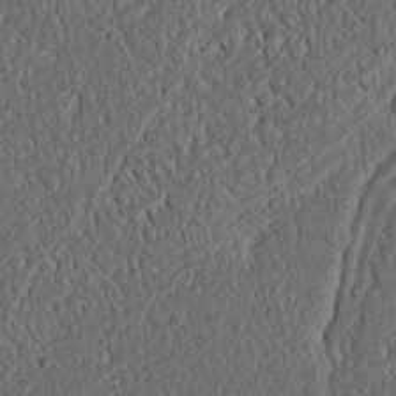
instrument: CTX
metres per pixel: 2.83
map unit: Nhu
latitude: 15.5560
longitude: -74.5168
